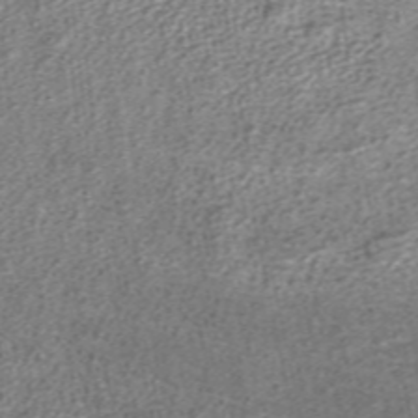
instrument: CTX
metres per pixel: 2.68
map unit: ANa
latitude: 37.0459
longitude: 15.2943
